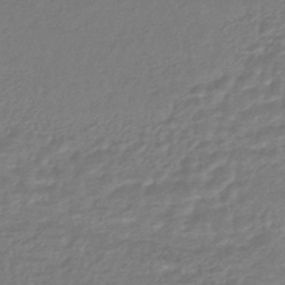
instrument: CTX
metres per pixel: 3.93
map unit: HNhu
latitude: -46.9164
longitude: 96.8408
